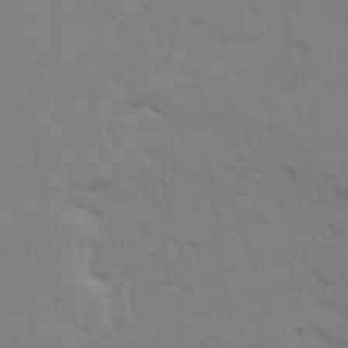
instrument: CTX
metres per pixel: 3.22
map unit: Ave
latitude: 23.6505
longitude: -130.4412
